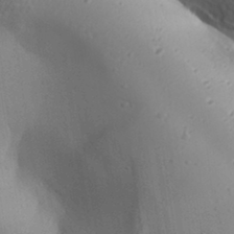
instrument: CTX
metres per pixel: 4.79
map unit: Aa
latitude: 31.8773
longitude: -133.0081
